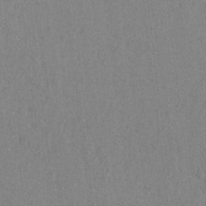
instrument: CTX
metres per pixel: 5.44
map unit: lAvf
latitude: -6.2739
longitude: -114.7057
